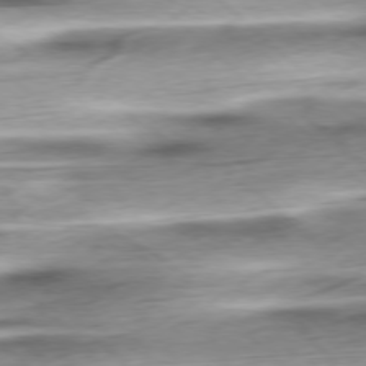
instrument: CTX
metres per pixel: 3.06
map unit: Ap
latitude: -78.1983
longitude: -71.8961
